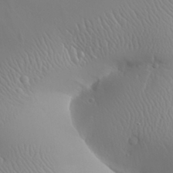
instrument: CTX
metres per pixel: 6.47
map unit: Aa
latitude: 31.8962
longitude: -143.1781
